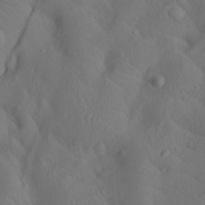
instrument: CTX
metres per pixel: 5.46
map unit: Aa
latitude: 23.0647
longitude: -137.2726
